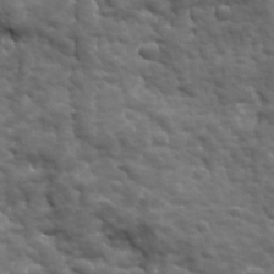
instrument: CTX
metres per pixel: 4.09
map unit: Ave
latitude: 18.9891
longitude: -133.1781
